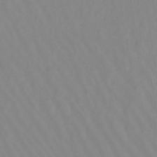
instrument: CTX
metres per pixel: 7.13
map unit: lHb
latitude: -48.8030
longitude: 74.4629
